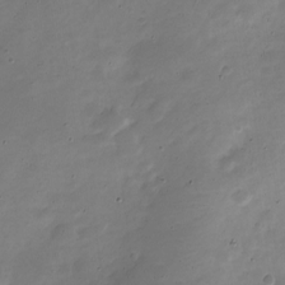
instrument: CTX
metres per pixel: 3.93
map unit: Nve
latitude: -22.2740
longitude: 105.3320
